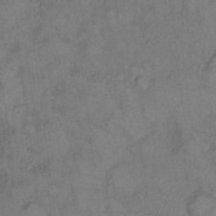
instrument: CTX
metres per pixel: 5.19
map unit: eHh
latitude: 9.2915
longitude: -62.7247
